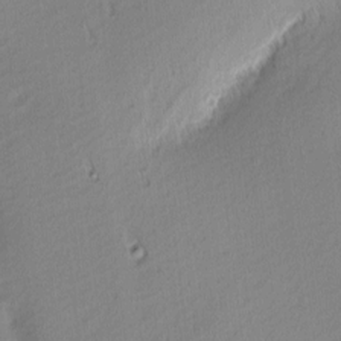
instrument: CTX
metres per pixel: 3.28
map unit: Nhu
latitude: 1.5749
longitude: -78.5735
